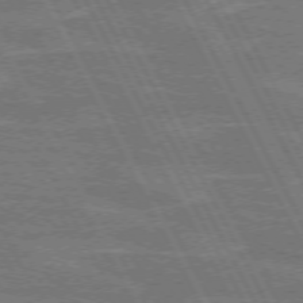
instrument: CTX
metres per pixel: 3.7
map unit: lApd
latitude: 71.9339
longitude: -54.7435
